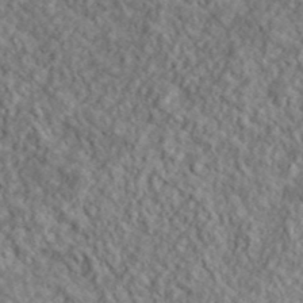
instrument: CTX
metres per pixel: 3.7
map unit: lHvf
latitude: 39.5560
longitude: -89.5560
